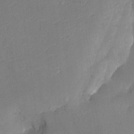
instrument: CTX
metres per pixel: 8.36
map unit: Aa
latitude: -7.8233
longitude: -72.2145
